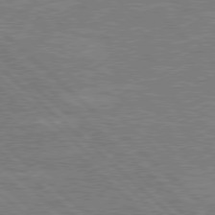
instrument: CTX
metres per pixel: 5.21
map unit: Hpe
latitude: 78.2901
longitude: -127.6883
